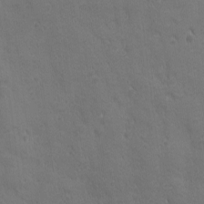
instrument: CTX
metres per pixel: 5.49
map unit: Ave
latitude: -7.8044
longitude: -120.7058
